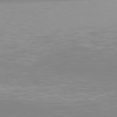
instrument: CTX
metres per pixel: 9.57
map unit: Hpe
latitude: 77.4615
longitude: -173.4426
